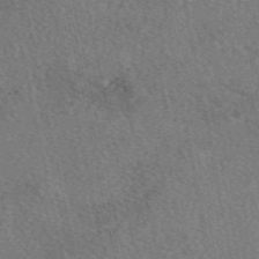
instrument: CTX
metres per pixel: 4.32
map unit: eAb
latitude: 49.1214
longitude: 112.6708
